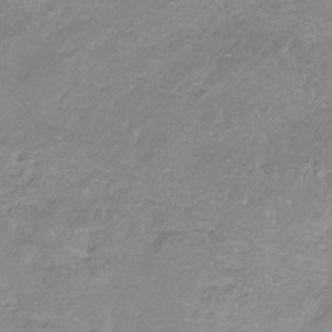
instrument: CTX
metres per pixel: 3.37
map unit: HNb
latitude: -34.7463
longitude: 57.8989
